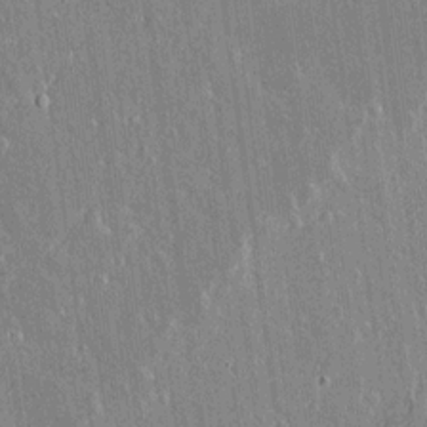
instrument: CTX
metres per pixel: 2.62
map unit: lAvf
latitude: 15.2726
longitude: -128.8947
